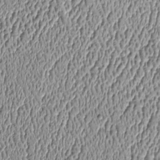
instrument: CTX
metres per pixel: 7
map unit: Htu
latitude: -6.5196
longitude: 156.8219
